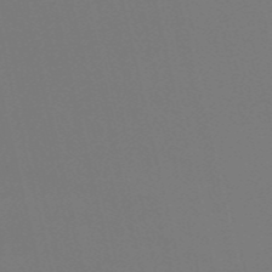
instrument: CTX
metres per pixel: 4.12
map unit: HNb
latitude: -54.0283
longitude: -36.4601
